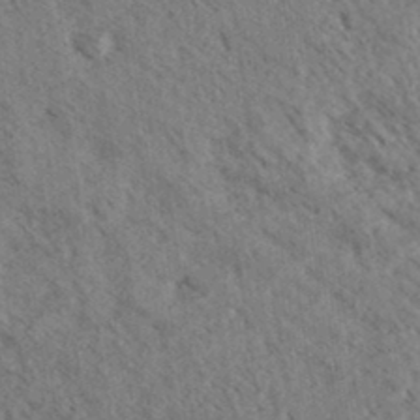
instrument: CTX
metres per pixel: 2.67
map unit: eHh
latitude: 35.5371
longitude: -139.7639
